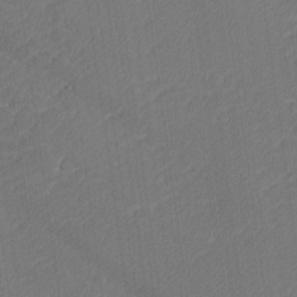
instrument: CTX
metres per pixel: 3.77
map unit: lHvf
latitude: 25.8583
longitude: 141.5777
